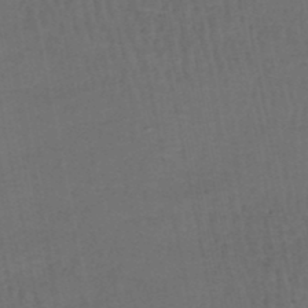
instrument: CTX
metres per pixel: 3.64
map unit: HNhu
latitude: -48.8219
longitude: 100.5573
